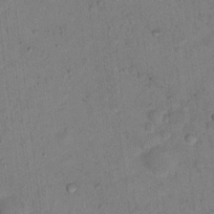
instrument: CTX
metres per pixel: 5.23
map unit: Nhu
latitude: 13.9339
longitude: -36.8758
